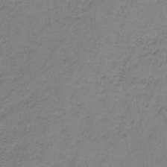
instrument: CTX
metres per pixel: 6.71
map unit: eAb
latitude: -36.0850
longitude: 52.6707
